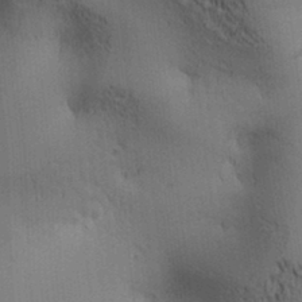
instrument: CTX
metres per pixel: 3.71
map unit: lAa
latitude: 11.4804
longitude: -107.9339
